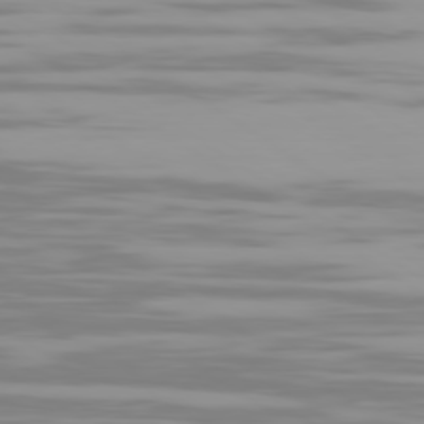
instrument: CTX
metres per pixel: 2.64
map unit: Ap
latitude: -79.8611
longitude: -103.2537
